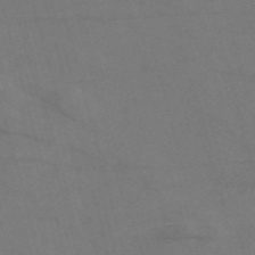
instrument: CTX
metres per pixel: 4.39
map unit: Nve
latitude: -58.1794
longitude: 51.3699
